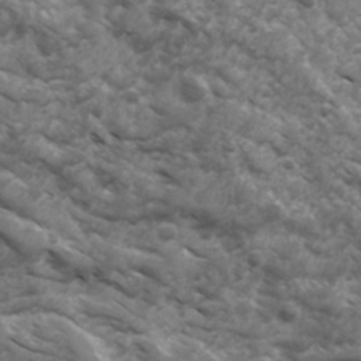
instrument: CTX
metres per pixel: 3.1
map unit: Ave
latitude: 17.3104
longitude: -131.9906
